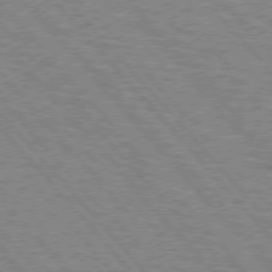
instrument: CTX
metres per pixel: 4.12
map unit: lApd
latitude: 75.6694
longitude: -75.8205
